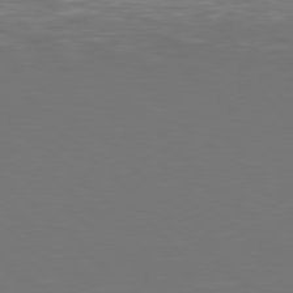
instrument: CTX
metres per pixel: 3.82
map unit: Hpe
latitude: 77.5560
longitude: -171.9150
